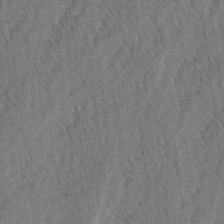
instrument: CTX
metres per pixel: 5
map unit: lAvf
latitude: -3.5021
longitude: -114.0822
